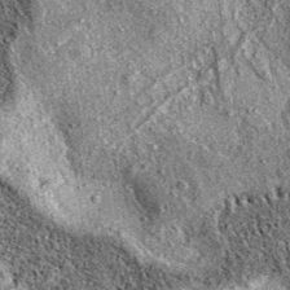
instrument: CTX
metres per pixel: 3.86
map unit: eAb
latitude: 36.7435
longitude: 111.0109
